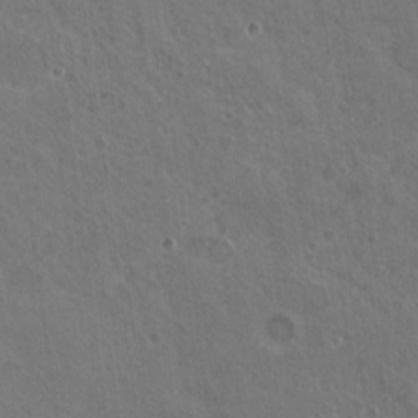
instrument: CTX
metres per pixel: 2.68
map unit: Nhu
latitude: 18.8569
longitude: -30.2145
